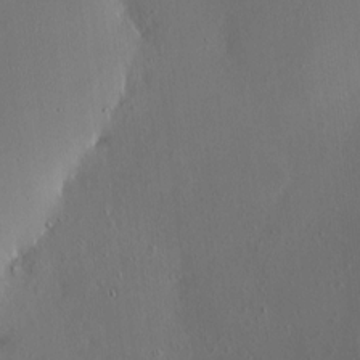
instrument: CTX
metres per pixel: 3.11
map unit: HNhu
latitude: 6.7057
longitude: 6.3117
